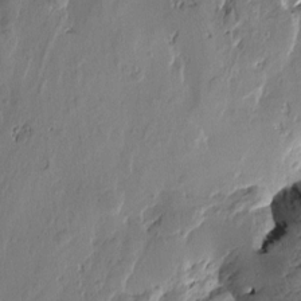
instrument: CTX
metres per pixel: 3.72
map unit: Htu
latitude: -3.3509
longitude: -177.2348
